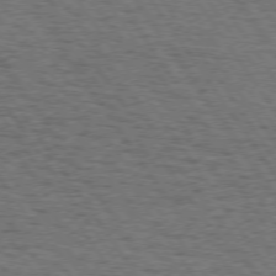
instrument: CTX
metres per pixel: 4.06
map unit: Hpe
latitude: 73.8206
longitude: -131.1404
